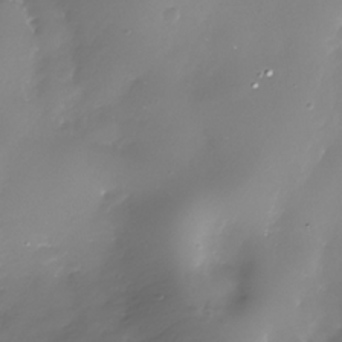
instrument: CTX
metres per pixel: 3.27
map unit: Nhe
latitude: -33.6344
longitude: -88.8002
